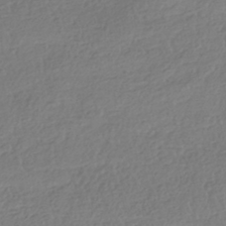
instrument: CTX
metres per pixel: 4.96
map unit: HNhu
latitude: -41.8989
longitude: 97.6533
